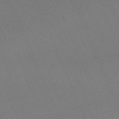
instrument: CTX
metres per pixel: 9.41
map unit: Nhu
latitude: -68.0472
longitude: 38.4251
